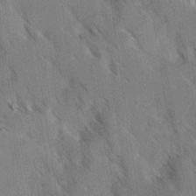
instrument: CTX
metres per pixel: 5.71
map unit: Ave
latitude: -0.7841
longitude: -111.5749
